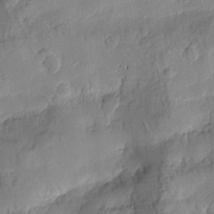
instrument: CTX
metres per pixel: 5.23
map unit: Htu
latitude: -2.3306
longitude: -176.4790
